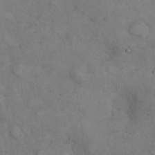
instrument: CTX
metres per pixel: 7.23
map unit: eHh
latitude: 22.0255
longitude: -61.5371
